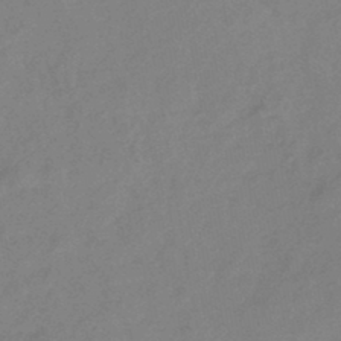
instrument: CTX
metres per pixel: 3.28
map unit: HNhu
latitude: -44.4818
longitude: 91.2754
